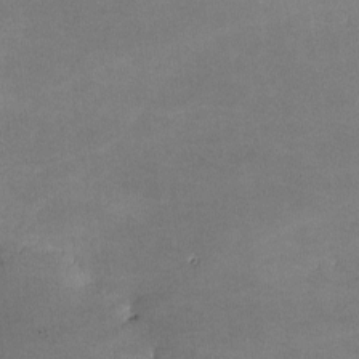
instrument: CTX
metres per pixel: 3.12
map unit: lHvf
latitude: -10.1606
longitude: -103.0269
